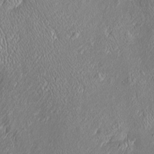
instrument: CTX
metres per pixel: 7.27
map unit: Htu
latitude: -6.5007
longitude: 158.2173
